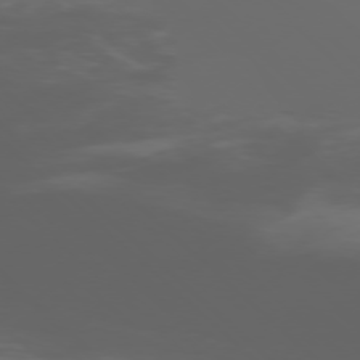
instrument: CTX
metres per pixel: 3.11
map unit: Ap
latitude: -77.5966
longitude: -62.8947
